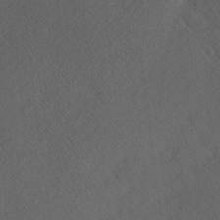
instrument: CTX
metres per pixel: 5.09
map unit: Hve
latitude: 12.3090
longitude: -90.0822
